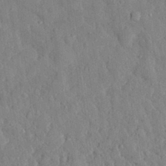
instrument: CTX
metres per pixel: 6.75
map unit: eHh
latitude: 29.4615
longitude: -77.2348
